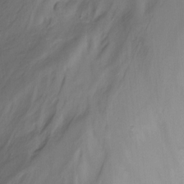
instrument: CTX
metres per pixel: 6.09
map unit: Ht
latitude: -15.1054
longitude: -56.8002
